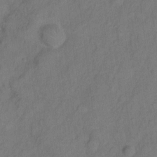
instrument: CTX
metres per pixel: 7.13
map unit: Hto
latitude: 5.4048
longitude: -61.1025
